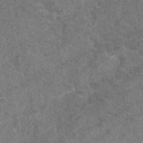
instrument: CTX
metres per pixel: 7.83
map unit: eAb
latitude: 48.5735
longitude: 113.2565
